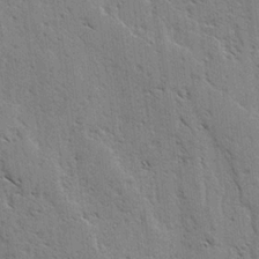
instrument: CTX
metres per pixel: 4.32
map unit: lAvf
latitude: -4.1416
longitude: -113.1214
